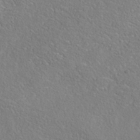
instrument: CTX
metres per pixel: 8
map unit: Nhe
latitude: -38.4440
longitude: 138.9920
